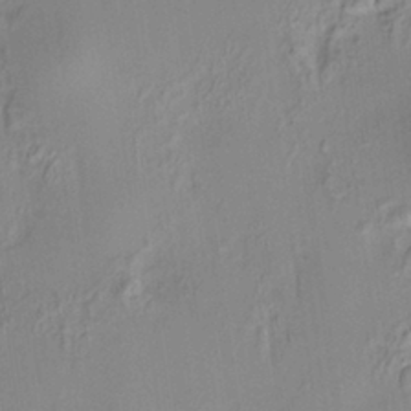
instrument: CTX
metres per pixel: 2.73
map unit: HNhu
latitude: 7.1403
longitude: 13.5966
